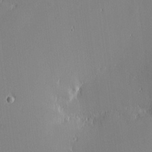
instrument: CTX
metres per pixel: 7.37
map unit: eHh
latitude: -2.9163
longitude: -81.5182
